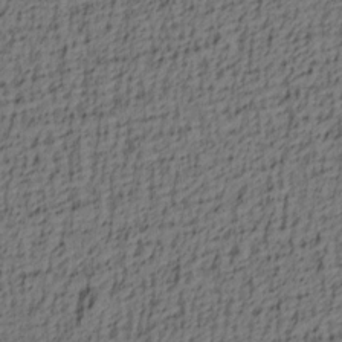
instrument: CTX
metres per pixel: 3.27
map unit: lAa
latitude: 4.3467
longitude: -113.9717
